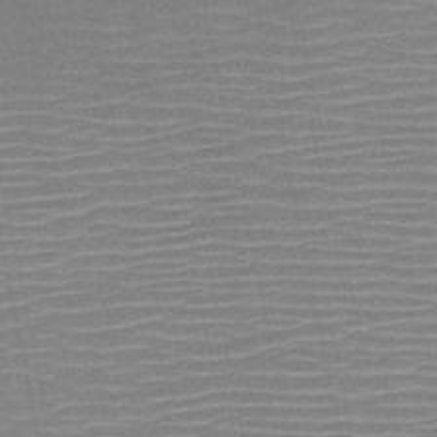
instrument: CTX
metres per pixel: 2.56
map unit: HNb
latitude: -51.3699
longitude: -47.5371
